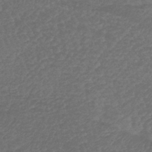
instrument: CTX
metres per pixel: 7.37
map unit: lHb
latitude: -43.9367
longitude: 81.0676
